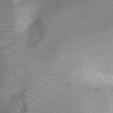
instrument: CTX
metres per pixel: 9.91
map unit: Nhu
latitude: 3.2915
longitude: -24.9135
